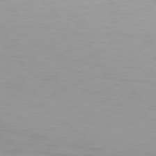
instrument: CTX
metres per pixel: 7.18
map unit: Hpe
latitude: 77.5749
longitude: -167.1970
